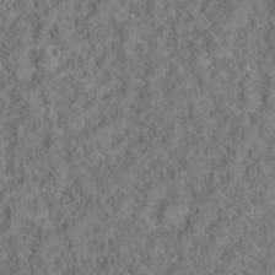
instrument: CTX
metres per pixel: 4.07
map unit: Ht
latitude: 15.1215
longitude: -37.8584
